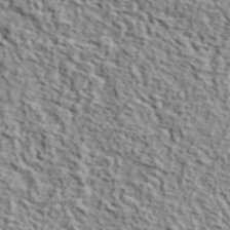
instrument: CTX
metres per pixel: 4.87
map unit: lHvf
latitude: 37.1214
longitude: -87.1781
